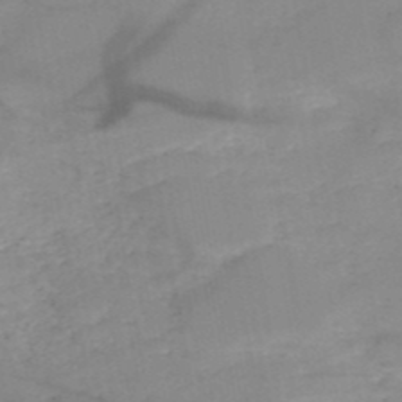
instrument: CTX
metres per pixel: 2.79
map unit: HNb
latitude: -49.7100
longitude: -40.1577
